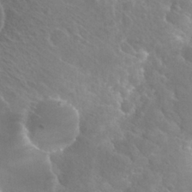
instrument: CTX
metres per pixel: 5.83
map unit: Hto
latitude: 27.1403
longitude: -40.2144
